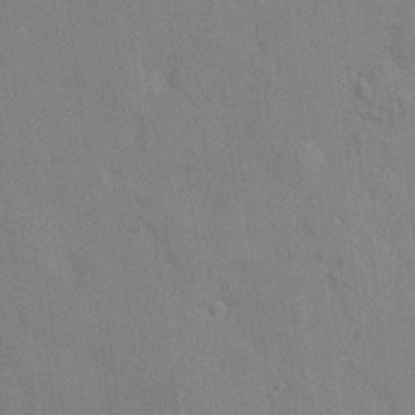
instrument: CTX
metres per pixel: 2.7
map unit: HNhu
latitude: 8.5357
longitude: -3.4993
